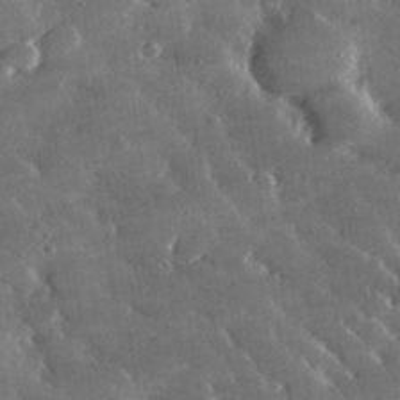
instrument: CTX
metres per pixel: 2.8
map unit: lHvf
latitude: 32.2900
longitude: -91.8772
